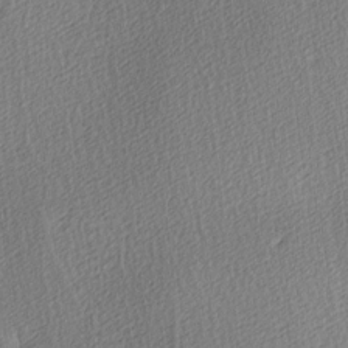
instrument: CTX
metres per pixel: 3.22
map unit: Ave
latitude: 3.6316
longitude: -112.4601
